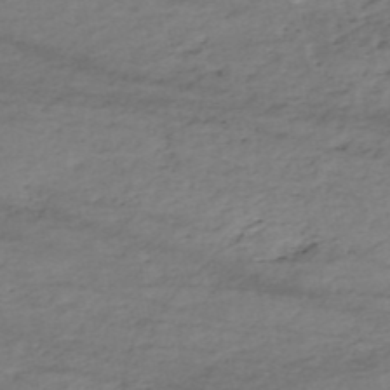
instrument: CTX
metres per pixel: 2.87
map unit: eHh
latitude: -51.1998
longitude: -24.4412
